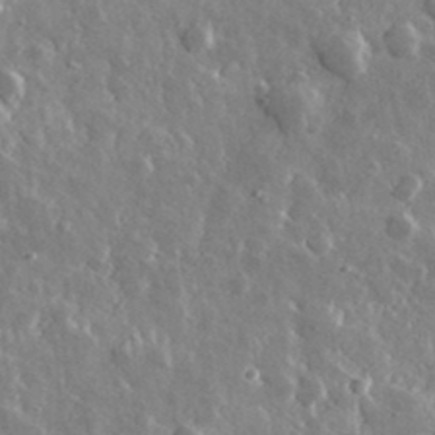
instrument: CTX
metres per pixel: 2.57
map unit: lHvf
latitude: 34.5545
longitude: -88.3279
